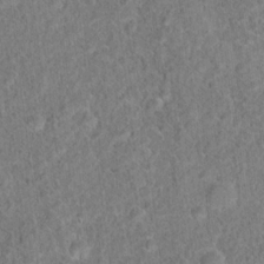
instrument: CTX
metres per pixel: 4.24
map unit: Hto
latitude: 15.6316
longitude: -41.6315
